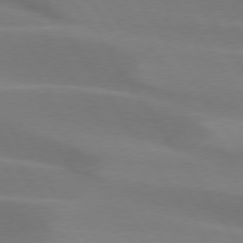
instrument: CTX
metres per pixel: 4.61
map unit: lApd
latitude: 75.1592
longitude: -66.4790
